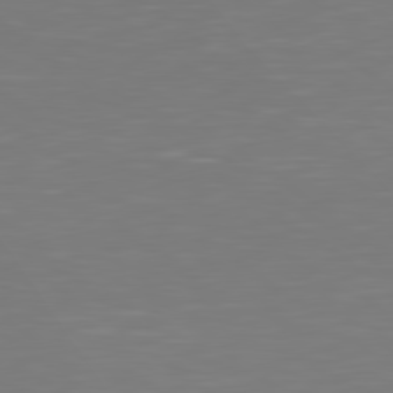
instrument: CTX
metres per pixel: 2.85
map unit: Hpe
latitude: 79.0648
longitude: -173.5749
